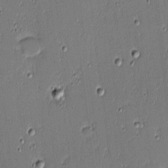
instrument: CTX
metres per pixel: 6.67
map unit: eHh
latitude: -3.4832
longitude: -82.6679
